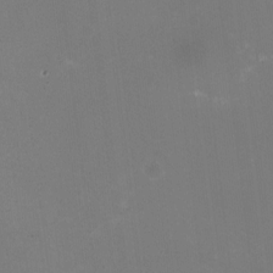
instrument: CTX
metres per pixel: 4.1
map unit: HNhu
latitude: -2.1794
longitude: -3.4804
